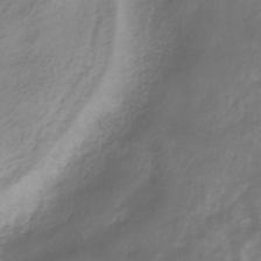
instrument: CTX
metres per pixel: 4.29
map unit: eHb
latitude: -31.3132
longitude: 67.3699
